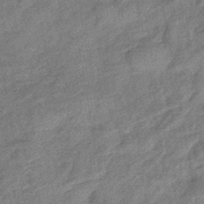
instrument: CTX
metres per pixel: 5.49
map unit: eHb
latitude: -41.5210
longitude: 82.3684
